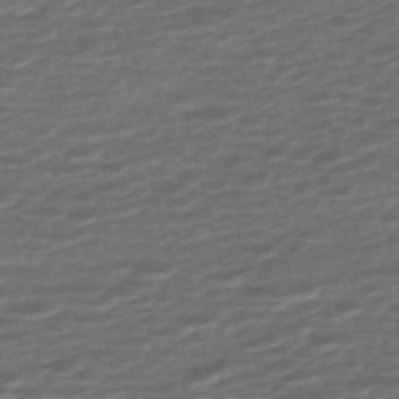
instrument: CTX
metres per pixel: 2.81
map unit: ANa
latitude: -45.2187
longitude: 105.7099
